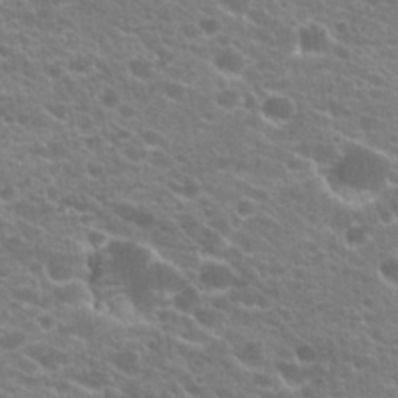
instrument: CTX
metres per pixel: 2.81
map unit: Hto
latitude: 23.6883
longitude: -35.7827
